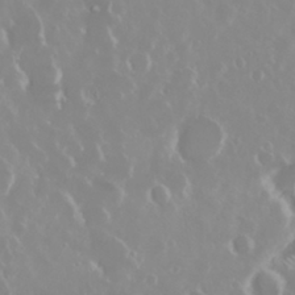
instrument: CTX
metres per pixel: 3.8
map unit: Nhu
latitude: 29.2537
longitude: -61.8205
